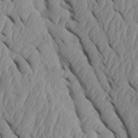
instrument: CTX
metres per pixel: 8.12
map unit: Htu
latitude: 1.8205
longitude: 148.3496
